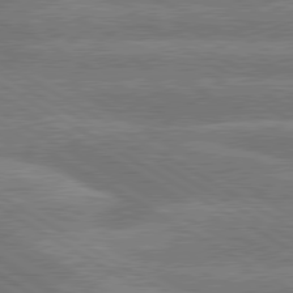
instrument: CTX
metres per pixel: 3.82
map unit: lApd
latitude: 79.9150
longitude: -133.8205
